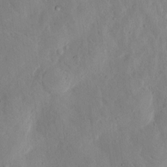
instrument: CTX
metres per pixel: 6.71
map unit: Hto
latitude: 6.9892
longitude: -60.0444
